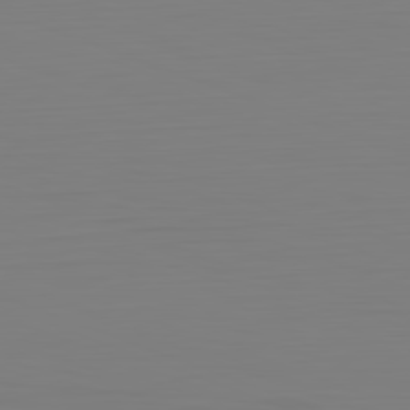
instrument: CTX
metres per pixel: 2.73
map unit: Hpe
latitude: -82.1606
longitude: 8.7652
